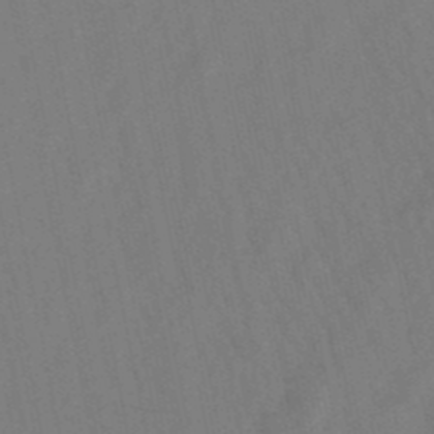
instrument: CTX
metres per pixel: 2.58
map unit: lHb
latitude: -49.4833
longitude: 72.2550
